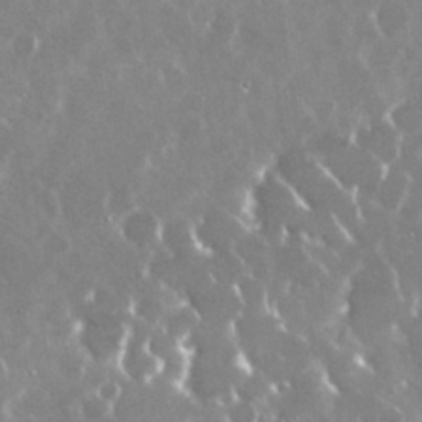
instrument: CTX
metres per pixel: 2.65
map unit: Nhu
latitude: 29.6505
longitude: -61.0836
